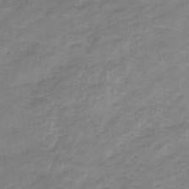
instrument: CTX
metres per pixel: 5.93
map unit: eHb
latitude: -33.4455
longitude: 68.7274
